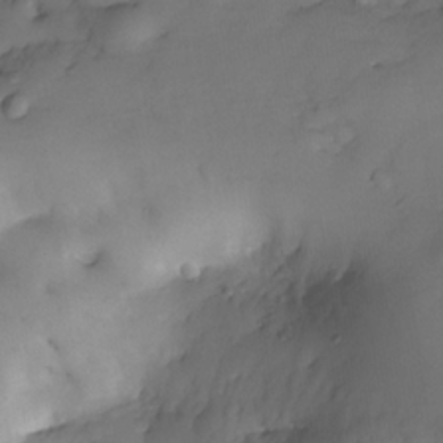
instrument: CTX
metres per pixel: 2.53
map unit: Nhe
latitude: -34.7274
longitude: -144.2144
